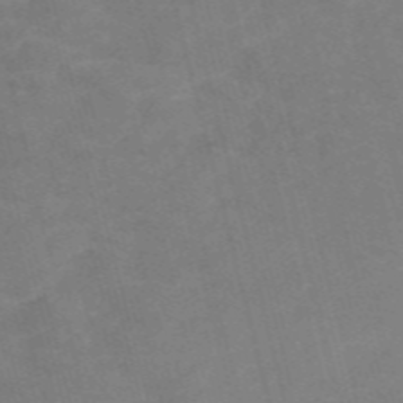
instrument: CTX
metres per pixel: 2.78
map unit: Nve
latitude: -58.3117
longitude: 54.8597
